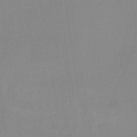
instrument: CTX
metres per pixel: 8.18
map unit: HNb
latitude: -31.8233
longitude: 58.1416
